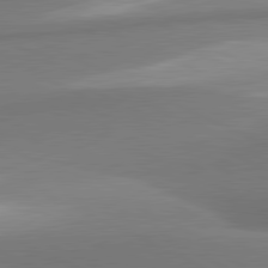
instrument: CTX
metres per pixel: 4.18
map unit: lApd
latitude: 81.1592
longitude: 166.8030
